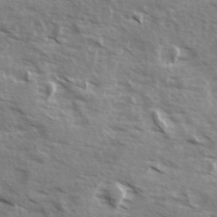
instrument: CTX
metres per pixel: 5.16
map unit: Ave
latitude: 13.1592
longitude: -101.8961
